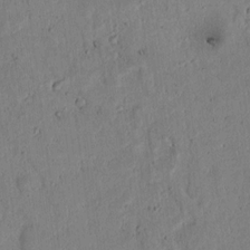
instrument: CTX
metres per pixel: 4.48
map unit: lAvf
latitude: 7.3860
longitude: 169.5210
